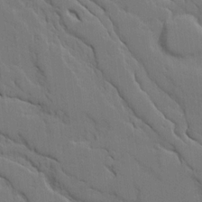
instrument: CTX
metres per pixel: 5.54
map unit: Ave
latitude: 18.4412
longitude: -128.6112
